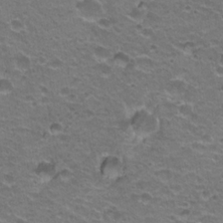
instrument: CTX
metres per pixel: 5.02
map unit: Hto
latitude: 21.3482
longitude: -32.5357
